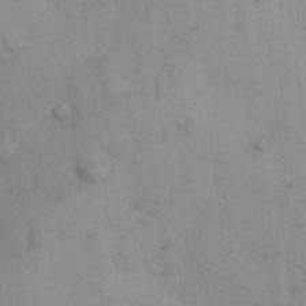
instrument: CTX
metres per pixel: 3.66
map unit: Hto
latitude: 8.7246
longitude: -61.1214
